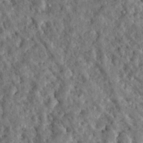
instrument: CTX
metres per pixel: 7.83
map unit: Hto
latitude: 15.7828
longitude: -35.3481
